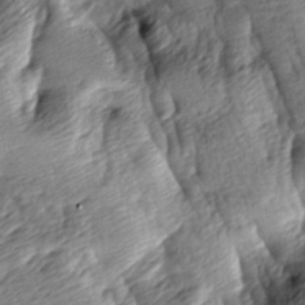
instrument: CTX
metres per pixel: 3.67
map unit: lAa
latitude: -9.0675
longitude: -126.3656
